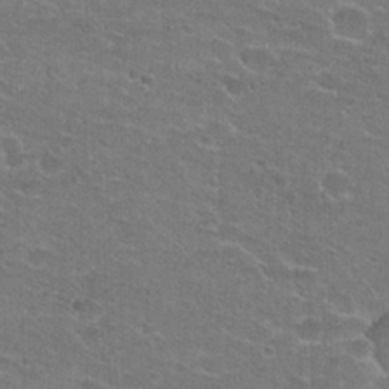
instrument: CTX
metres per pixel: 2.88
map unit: Hto
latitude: 22.1011
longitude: -43.5371
